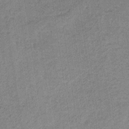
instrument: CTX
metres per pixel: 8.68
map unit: HNb
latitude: -33.1431
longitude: 62.4629
